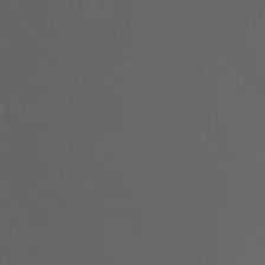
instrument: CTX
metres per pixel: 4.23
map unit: Nhu
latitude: -6.4440
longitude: -94.2334
